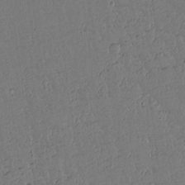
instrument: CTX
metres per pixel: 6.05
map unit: lAvf
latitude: 15.2726
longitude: -127.4049
